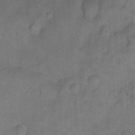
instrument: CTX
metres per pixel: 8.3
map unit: Ht
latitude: 0.5734
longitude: -33.1592
